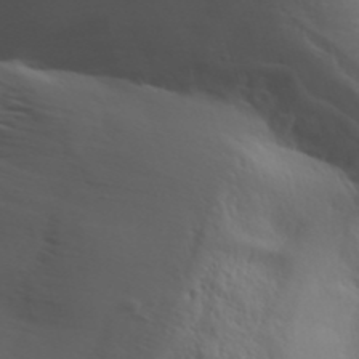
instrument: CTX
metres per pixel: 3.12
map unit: Aa
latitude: 32.8569
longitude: -143.6505
